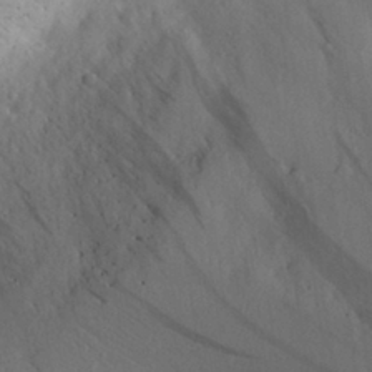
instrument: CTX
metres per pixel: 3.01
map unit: Aa
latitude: 28.4790
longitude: -145.3104
